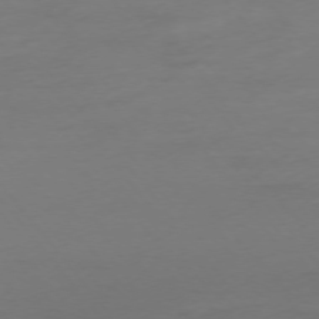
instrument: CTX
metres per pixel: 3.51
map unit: Hpe
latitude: -75.6722
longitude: -15.4805
